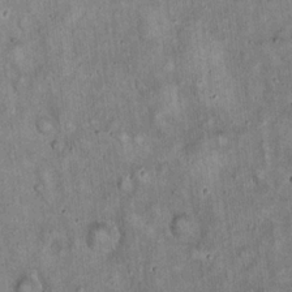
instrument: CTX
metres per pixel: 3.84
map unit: eHh
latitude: 19.2915
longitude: -60.8002
